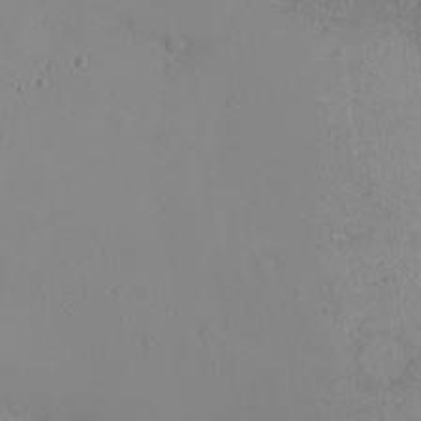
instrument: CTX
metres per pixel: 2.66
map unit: eHh
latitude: -9.6533
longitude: -67.9528
